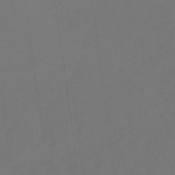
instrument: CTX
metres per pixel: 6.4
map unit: eHb
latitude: -49.5022
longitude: 83.7100
